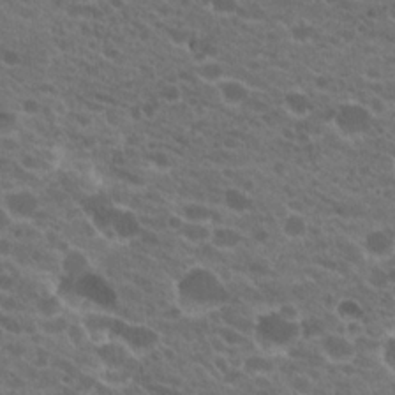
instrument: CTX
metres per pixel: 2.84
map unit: Hto
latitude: 20.7435
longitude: -35.8205
